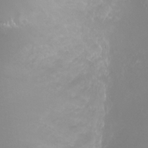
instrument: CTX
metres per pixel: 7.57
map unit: eHh
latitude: -5.8233
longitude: -78.5735
